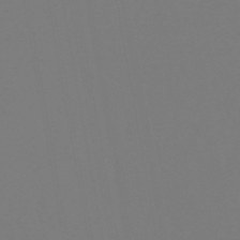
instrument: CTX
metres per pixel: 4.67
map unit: eHb
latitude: -50.4440
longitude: 74.4440
